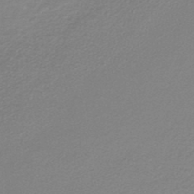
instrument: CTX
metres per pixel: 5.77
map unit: lHb
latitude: -41.9367
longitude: 62.5196
